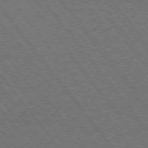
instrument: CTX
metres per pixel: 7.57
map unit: Hpe
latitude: 75.4238
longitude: -137.4616
